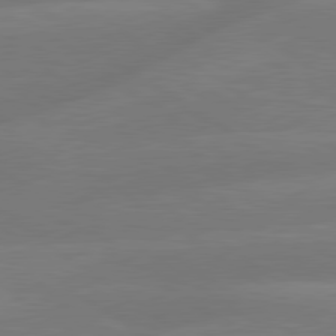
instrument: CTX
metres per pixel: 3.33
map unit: lApd
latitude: 79.7639
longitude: -148.9136
